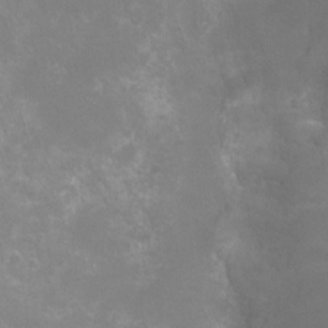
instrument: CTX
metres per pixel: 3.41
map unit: Ht
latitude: -8.3117
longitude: -20.5924
